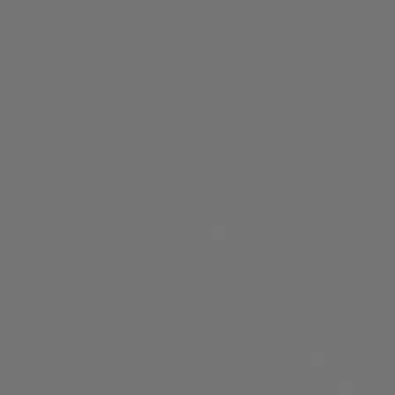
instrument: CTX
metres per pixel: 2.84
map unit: Hpe
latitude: 75.0081
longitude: -124.8380
